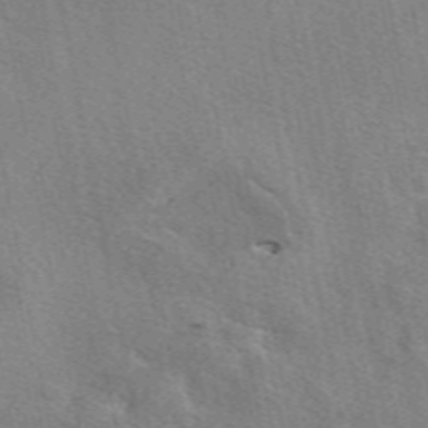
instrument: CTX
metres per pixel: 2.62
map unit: eAb
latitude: 50.4790
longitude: 108.6707
